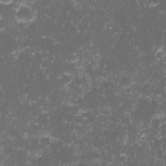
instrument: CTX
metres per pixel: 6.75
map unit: eHh
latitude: -1.3132
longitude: -86.4412
